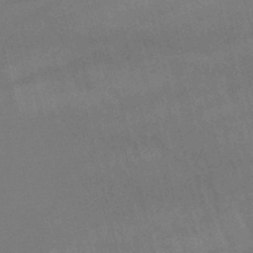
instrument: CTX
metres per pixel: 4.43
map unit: lHb
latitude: -46.9919
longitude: 76.2173
